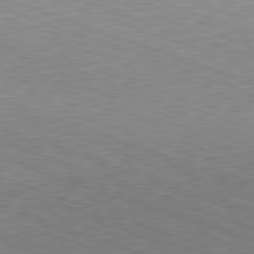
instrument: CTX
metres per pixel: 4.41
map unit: Hpe
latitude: -82.3684
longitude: 13.9178
